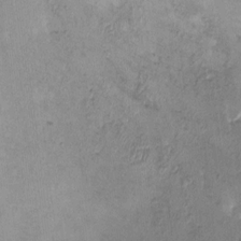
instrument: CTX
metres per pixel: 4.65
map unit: HNhu
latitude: 3.5938
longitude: -5.1403
